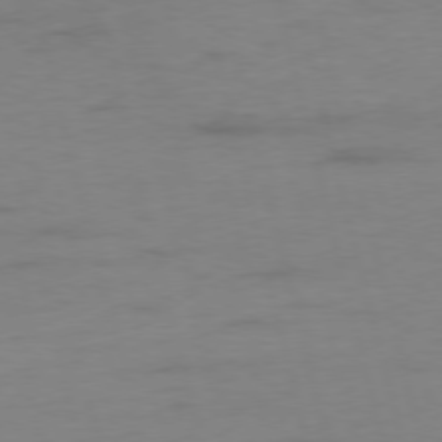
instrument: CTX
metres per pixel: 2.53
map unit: Ap
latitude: -76.0850
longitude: -73.7261
